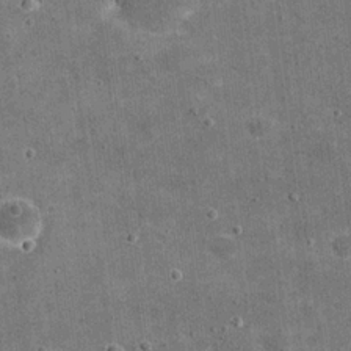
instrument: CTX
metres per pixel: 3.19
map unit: eHh
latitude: 20.6302
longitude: -65.6127
